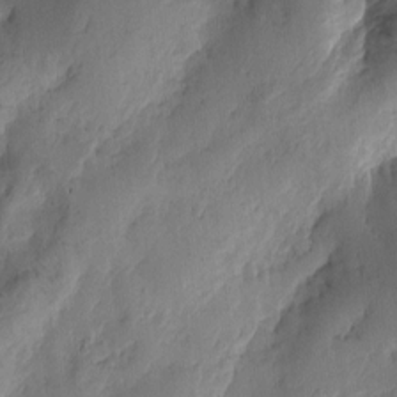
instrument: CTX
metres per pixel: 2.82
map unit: Htu
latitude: -2.0849
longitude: -176.6679
